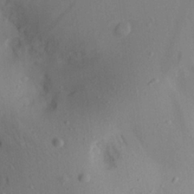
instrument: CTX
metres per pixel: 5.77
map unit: Aa
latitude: 22.7246
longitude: -139.2915
